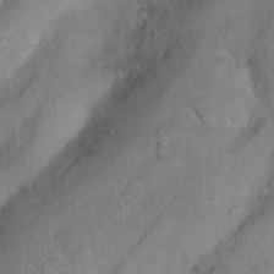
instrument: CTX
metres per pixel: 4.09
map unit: Nhu
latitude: 5.3293
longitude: -24.0633
